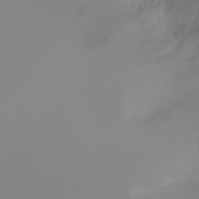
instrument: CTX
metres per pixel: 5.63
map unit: Ht
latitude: -9.5021
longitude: -46.6302
